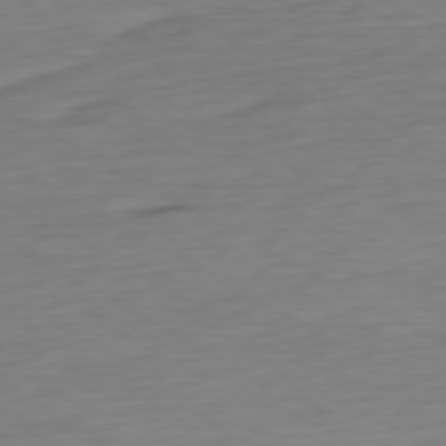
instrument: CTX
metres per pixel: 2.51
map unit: Ap
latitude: -76.6896
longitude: -76.2522
